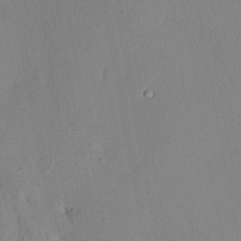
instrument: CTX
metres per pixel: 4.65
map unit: HNhu
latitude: 4.6301
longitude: 14.2740
